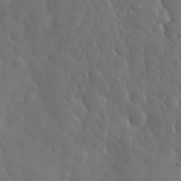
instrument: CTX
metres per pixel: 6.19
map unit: eHh
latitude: 33.8016
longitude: -57.9339
